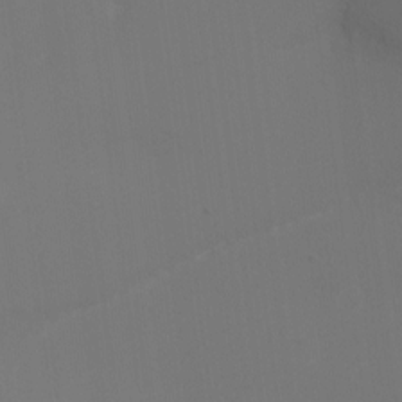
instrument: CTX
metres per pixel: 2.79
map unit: Ht
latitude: -16.9731
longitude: -41.9339
